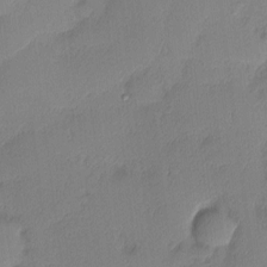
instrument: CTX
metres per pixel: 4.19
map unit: Nhu
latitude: 2.6112
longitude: -75.5371
